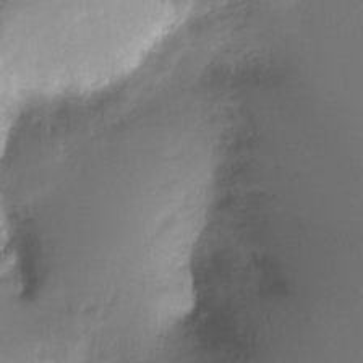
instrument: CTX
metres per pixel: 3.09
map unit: Ht
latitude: -16.0094
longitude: -45.3481
